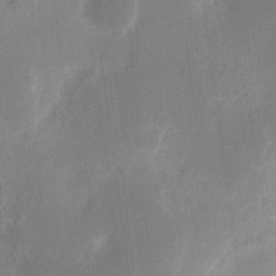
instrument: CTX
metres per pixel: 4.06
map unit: eHh
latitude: 13.5182
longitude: -72.8002
